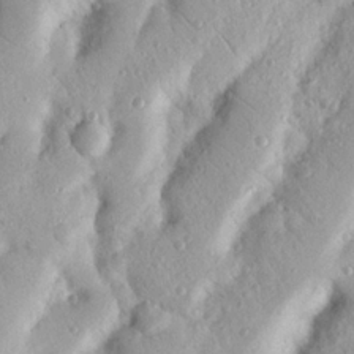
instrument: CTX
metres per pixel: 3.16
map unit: Nhu
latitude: 19.1592
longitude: -77.3103
